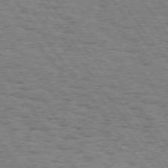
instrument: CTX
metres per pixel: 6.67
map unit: Hpe
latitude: 74.4979
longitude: -134.9891
